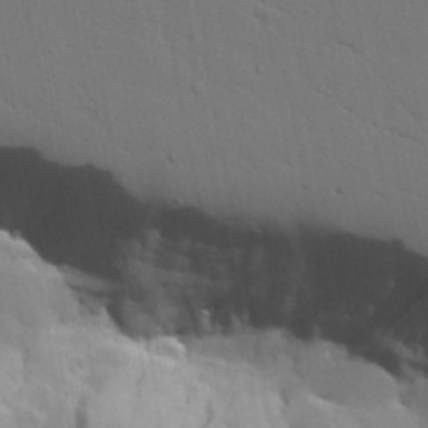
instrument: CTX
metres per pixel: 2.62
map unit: lAvf
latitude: 23.6883
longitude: -110.3090
